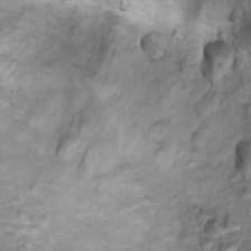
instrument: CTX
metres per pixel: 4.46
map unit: Ht
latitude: 9.6505
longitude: -32.2900
